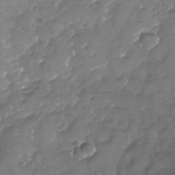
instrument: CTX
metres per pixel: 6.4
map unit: Nhu
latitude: -24.5763
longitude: -57.0269
